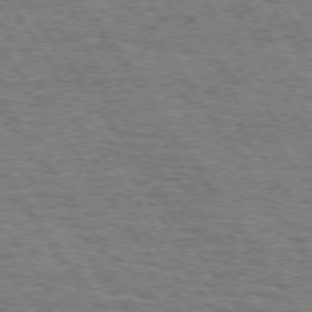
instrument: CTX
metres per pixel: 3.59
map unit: Hpe
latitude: 73.7450
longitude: -131.1781
